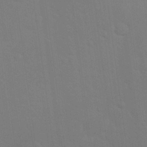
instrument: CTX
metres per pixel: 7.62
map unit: Nhu
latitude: 23.9339
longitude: -71.4804
